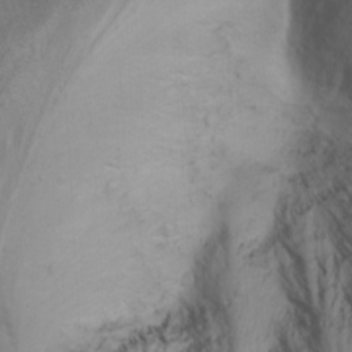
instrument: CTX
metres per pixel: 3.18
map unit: Nhu
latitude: -7.3320
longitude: -65.0458
